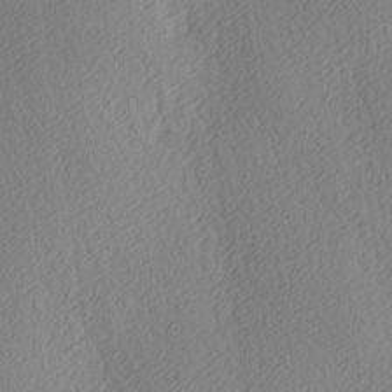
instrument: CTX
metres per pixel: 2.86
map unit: Ave
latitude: 3.8583
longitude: -112.7435
